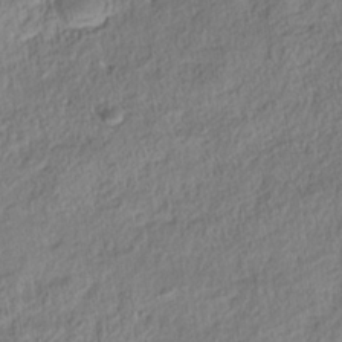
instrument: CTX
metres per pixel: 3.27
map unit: Nhe
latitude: -38.6519
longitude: 138.3495
